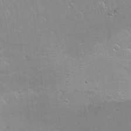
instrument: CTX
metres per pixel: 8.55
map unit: Ht
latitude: -14.4818
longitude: -40.7624
